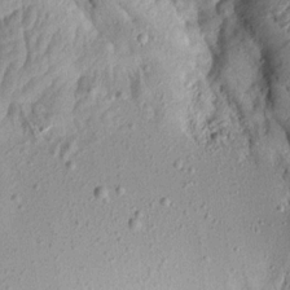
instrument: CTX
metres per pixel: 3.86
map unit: Aa
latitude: 14.4412
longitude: -143.9339
